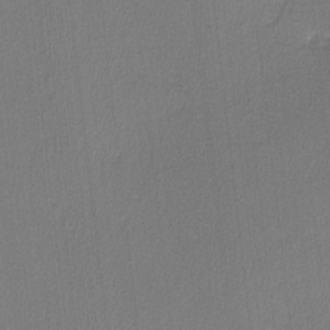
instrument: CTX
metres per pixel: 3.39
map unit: lHvf
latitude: -11.3510
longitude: -99.6693
